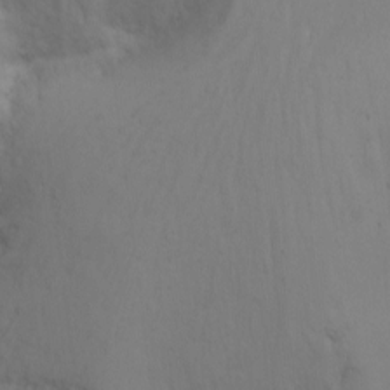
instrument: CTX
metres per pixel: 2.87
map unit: Nhu
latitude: -6.8219
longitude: -66.4601
